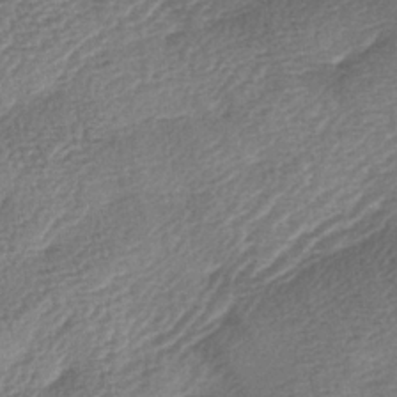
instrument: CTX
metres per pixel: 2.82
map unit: lAa
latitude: -3.6343
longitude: -128.5357
